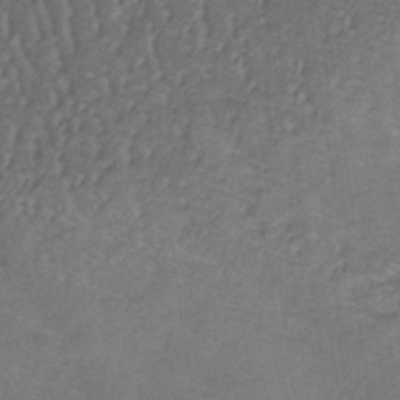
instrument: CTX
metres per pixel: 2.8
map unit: eHb
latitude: -32.3118
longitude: 67.0297
